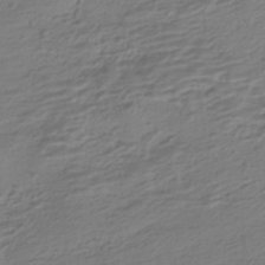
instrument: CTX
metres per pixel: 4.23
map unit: HNhu
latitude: -42.6896
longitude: 100.7085
